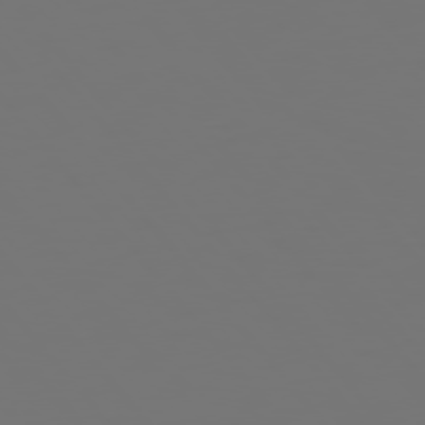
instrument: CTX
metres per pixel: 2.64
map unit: Hpe
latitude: 75.4615
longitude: -124.5167
